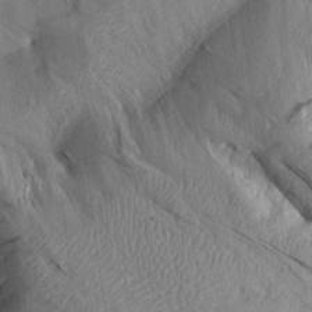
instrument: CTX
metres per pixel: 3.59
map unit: Aa
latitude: 14.9136
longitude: -146.8947
